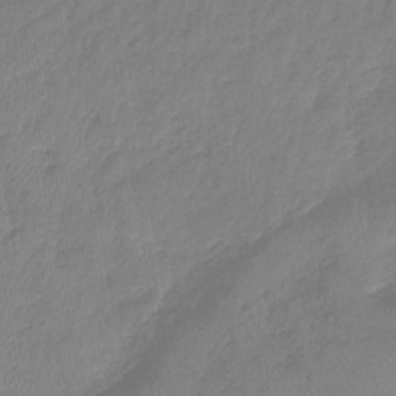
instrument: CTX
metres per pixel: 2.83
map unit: lHb
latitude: -41.7855
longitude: 81.3888
